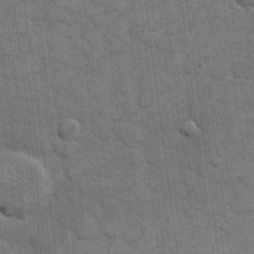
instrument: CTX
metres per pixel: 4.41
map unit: eHh
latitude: 11.9528
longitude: -65.2726
